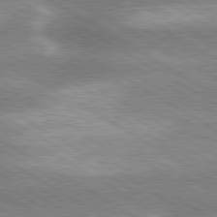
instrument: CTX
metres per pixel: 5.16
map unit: lApd
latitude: 80.1200
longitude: -120.3090
